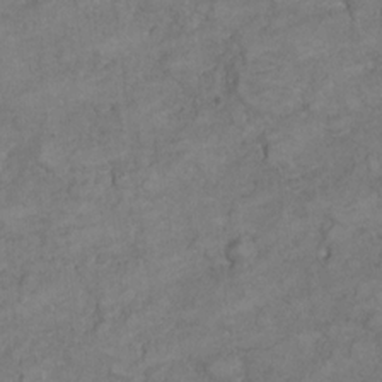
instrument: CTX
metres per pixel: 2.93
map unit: Ht
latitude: 5.8394
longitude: -36.3656
